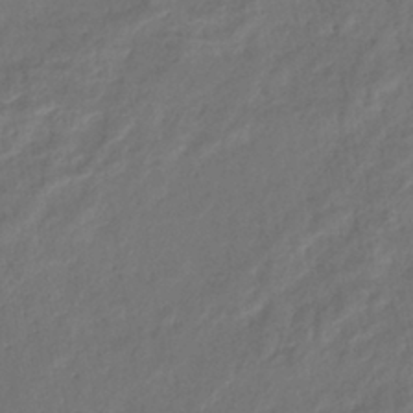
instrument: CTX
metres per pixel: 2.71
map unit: lHb
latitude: -38.7463
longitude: 75.0865
